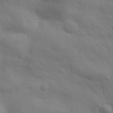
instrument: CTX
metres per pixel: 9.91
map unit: eHh
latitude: 31.8773
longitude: -70.2522
